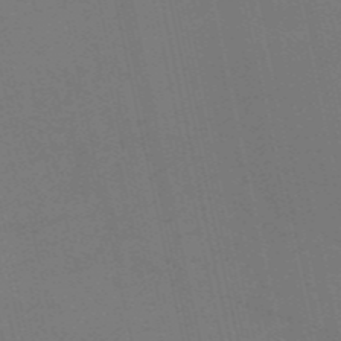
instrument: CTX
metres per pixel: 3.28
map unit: HNb
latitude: -55.1809
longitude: -41.4993
